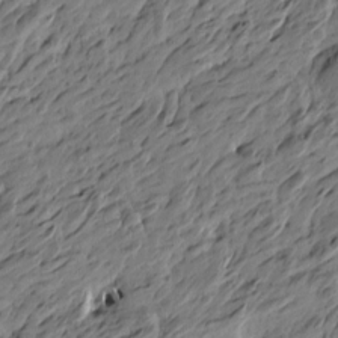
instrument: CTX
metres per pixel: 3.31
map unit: Htu
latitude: -5.5399
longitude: -178.8002
